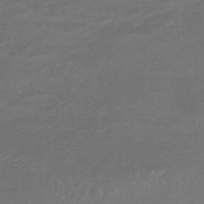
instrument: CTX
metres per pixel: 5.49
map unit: HNhu
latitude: -46.6140
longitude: 90.1606
